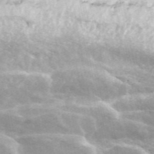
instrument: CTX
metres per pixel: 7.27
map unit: ANa
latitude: 45.5560
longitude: 37.9745
